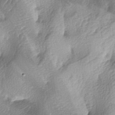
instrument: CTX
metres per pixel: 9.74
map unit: lAa
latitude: -4.4629
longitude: -124.9136
